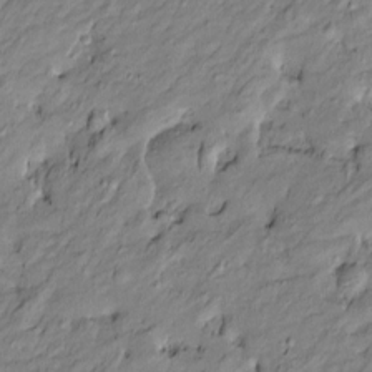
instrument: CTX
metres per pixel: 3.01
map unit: Htu
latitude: -9.8044
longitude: 176.7841
